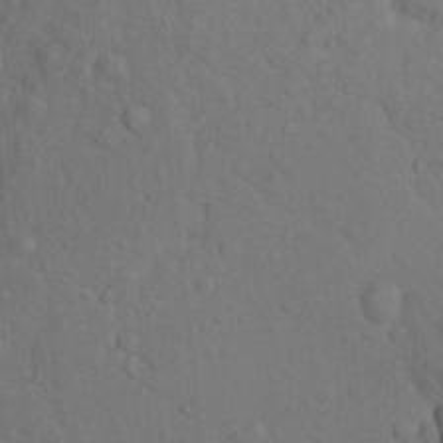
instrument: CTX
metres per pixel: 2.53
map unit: Nhu
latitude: 10.7624
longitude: -26.3467
